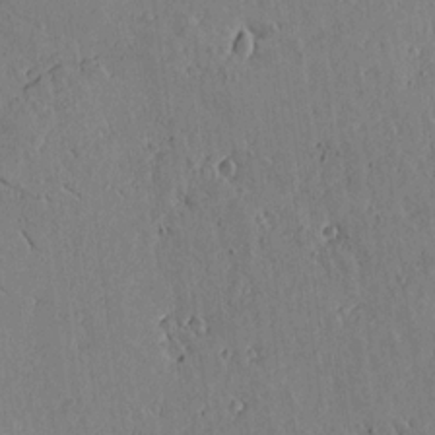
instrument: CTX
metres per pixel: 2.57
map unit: lAvf
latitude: 15.6694
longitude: -125.8205
